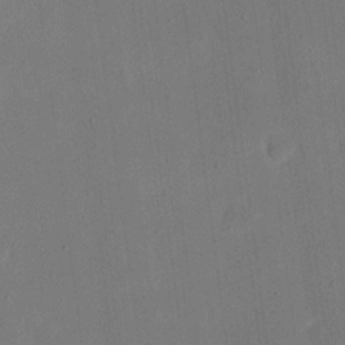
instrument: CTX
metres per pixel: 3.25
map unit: eHh
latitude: 19.4993
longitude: -69.7072
